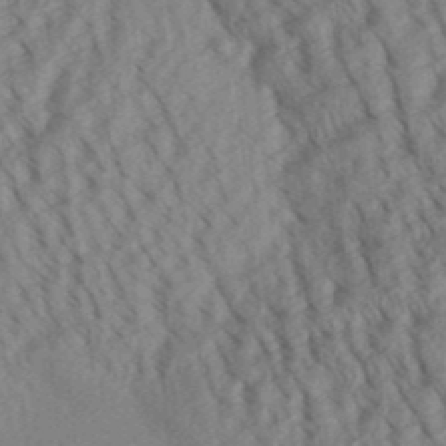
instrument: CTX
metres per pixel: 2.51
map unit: Aa
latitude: 30.6680
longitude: -138.6679
